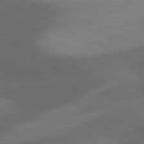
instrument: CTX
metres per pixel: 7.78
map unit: lApd
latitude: 81.3482
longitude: 126.1605
